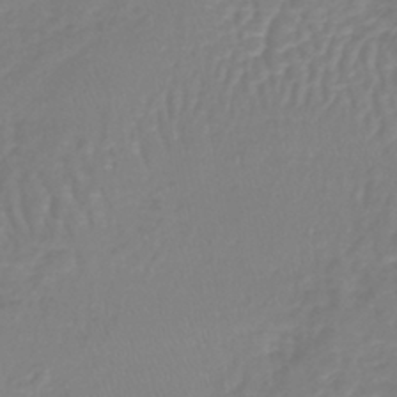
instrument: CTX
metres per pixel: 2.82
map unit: lHb
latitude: -41.5021
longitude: 64.4818
